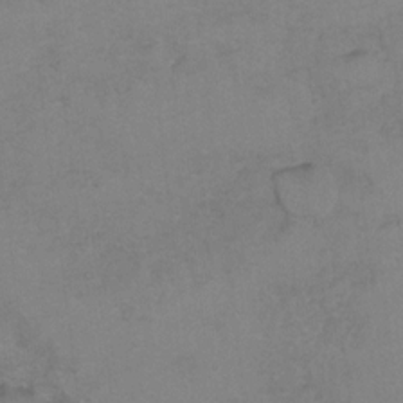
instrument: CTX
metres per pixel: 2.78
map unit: Hto
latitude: 6.8758
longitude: -35.1592
